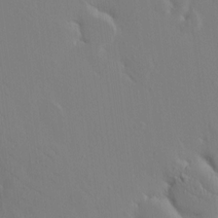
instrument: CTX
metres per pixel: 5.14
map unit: HNhu
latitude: 9.8583
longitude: 15.6155
